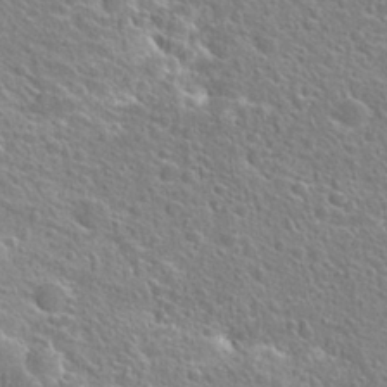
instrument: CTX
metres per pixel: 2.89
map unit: Hto
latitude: 25.7071
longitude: -45.4426
